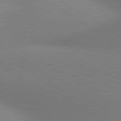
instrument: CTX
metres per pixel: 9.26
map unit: lApd
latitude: 80.6490
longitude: 131.1053
